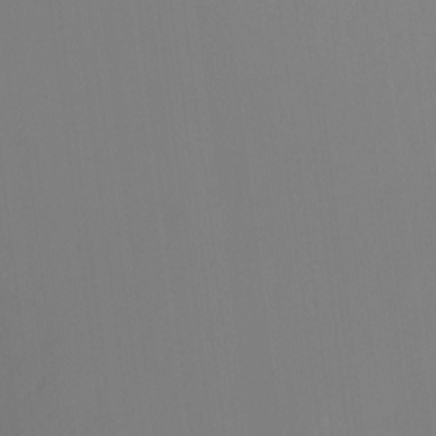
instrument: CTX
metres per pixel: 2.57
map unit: Ht
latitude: -14.5952
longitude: -43.3482
